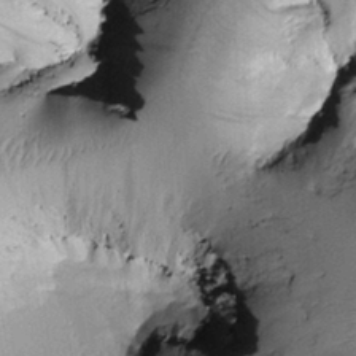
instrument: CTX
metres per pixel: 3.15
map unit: Htu
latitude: -0.0472
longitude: 173.4265
